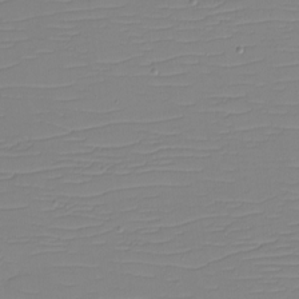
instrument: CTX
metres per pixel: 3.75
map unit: eHh
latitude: -5.3320
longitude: -83.0836
